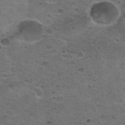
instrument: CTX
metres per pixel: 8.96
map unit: Nhu
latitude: 31.3482
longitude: -52.9514
